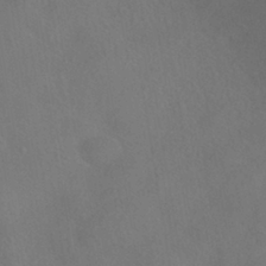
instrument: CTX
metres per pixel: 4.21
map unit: HNhu
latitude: -40.6896
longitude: 101.0486
